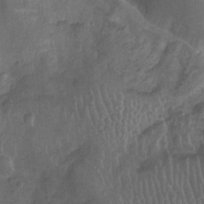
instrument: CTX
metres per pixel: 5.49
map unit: Ht
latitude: -9.5021
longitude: -21.4616
